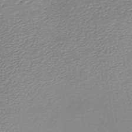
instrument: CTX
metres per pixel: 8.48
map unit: lHb
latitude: -35.2565
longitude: 60.5007
